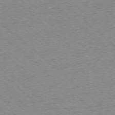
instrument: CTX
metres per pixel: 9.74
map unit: Ap
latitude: -77.8422
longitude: -89.8584
